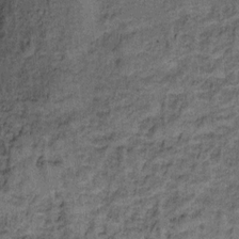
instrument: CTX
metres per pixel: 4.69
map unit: Ht
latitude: 9.0458
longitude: -38.9891
